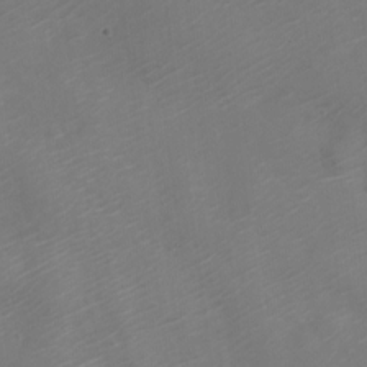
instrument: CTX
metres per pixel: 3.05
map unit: Nve
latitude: -21.0108
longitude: 106.1039
